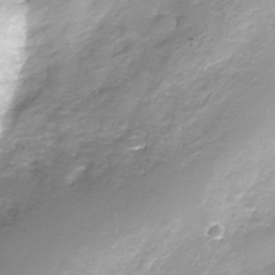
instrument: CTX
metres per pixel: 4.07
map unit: Nhe
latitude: -32.6708
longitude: -92.7057
